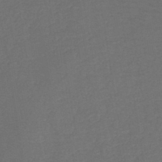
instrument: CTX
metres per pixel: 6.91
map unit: HNb
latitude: -44.0283
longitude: -39.2915
